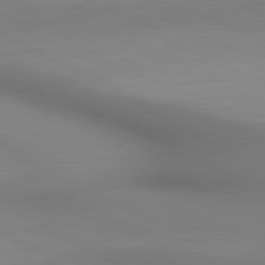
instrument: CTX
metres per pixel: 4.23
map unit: lApd
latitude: 80.4223
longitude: 132.4818
